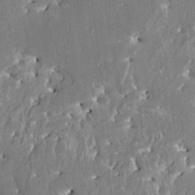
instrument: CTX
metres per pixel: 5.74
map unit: HNhu
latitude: 2.7813
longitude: 8.0850
